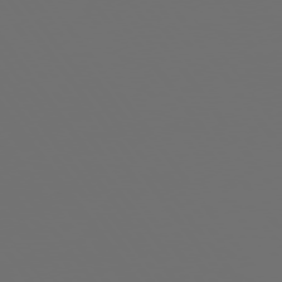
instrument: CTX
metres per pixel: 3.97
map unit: Hpe
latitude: 75.1214
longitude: -126.4790
